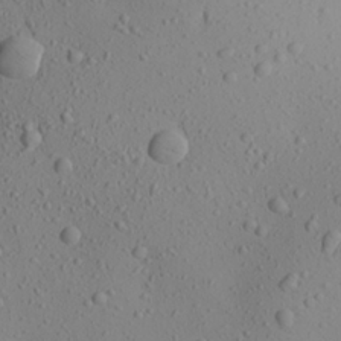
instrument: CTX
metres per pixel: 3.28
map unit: Aa
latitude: 23.8205
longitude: -144.1578
